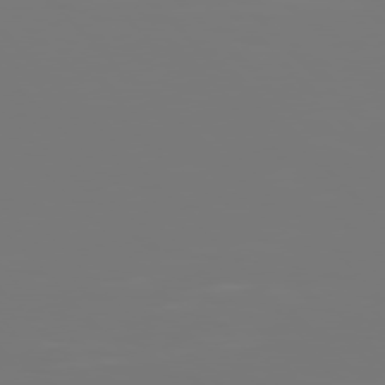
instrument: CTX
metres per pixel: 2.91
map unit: Hpe
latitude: 77.0269
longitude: -136.1767
